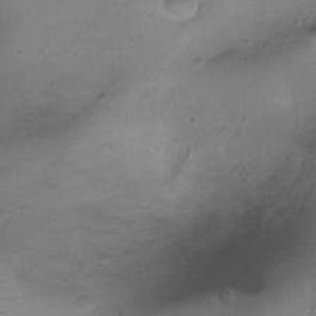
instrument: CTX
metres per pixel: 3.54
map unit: Ht
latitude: 4.1011
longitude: -20.2333
